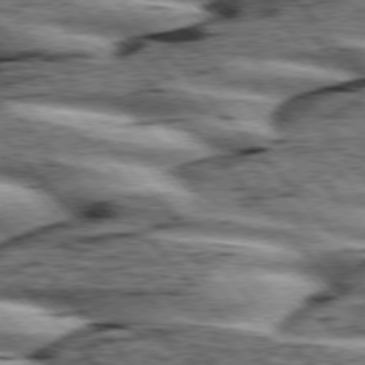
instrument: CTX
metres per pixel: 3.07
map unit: lApd
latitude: 76.1955
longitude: -82.7624
